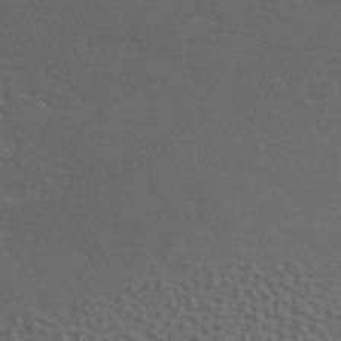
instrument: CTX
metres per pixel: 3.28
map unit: ANa
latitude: 40.8946
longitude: 53.9745
